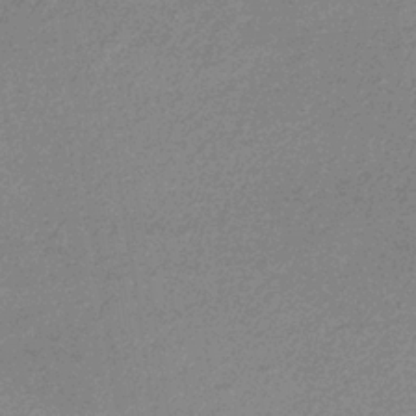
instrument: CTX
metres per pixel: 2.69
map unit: lHb
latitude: -33.8989
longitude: 69.5210
